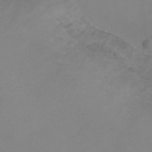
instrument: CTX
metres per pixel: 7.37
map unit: Ht
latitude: 1.1403
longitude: -35.4237
